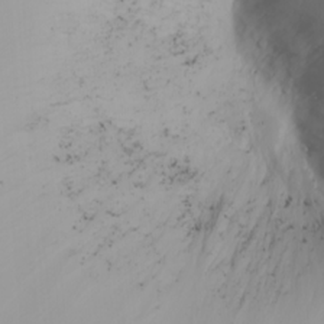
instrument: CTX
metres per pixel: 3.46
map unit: Nhu
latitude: -4.1416
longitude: -84.8002
